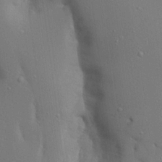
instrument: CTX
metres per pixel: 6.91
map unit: Ave
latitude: 17.3860
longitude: -141.0080
